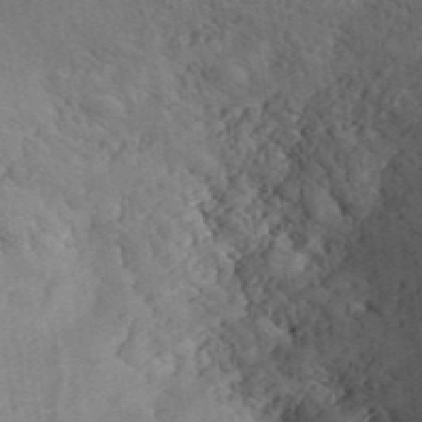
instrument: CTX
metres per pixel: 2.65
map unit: ANa
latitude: 41.2159
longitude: 52.1039
